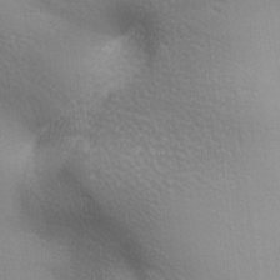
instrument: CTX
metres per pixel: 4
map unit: lAa
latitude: -6.2739
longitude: -121.4238
